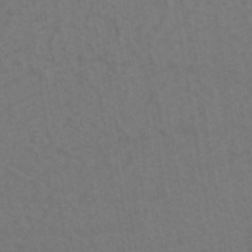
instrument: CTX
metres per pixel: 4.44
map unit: eHh
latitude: -42.5195
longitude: -32.1578
